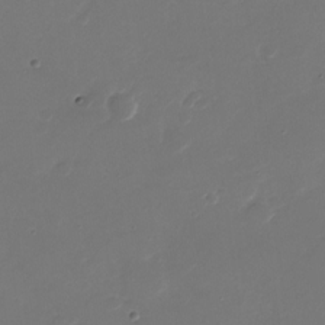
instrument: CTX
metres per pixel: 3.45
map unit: Nhu
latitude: -28.4440
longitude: -66.2711
